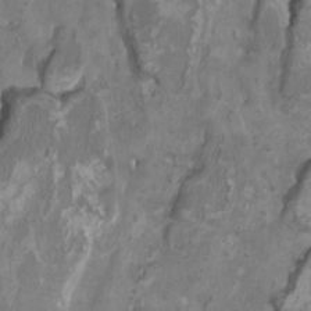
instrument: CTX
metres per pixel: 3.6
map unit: HNhu
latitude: 3.1970
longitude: -3.2159
